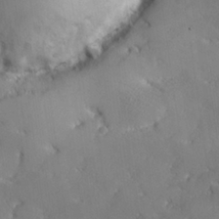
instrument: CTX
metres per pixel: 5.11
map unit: lHvf
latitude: 26.7813
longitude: 142.6329
